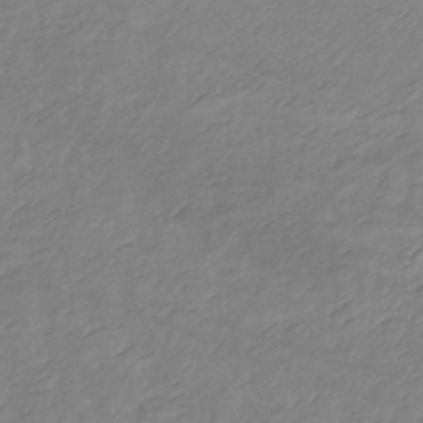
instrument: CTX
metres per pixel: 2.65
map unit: lHb
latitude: -34.4440
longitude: 71.4266
